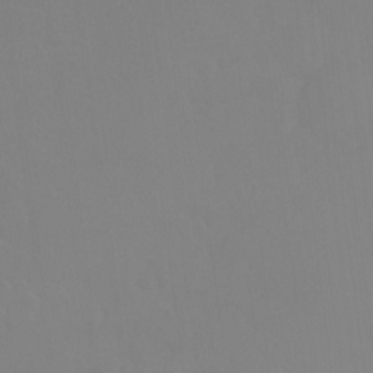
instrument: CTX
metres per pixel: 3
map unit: Htu
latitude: -14.1606
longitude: -44.5546
